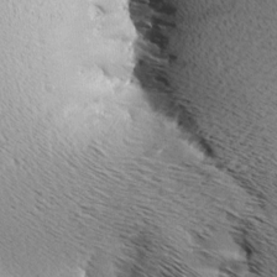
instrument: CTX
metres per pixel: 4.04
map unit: Aa
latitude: 7.1214
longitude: -137.8017
